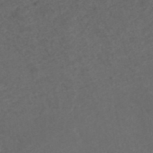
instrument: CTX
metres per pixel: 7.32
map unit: ANa
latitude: 42.5546
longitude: 27.8989
